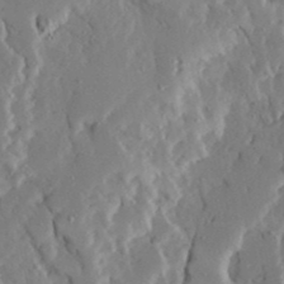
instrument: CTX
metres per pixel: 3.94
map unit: Ave
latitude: 23.3482
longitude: -131.1781
